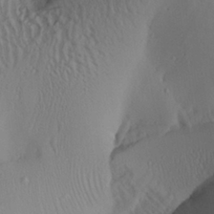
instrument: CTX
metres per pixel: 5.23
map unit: Aa
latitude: 28.0255
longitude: -133.9906
